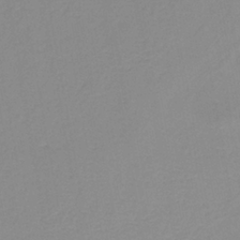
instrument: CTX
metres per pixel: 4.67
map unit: HNb
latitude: -35.4265
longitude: 51.8044
